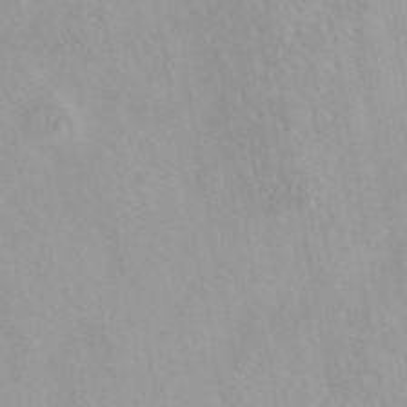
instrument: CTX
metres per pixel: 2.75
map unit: eAb
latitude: 44.2144
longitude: 115.4265
